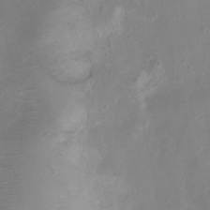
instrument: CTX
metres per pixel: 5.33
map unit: Nhu
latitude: 4.6301
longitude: -16.4790
